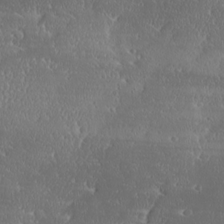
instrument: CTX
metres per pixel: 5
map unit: Ave
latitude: 18.3089
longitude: -137.6694
